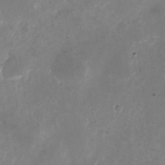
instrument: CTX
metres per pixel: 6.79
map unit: Nhu
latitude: -25.8800
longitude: -70.7057
